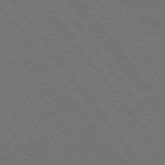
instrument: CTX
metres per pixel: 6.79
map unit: Hpe
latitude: 75.3293
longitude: -137.5938
